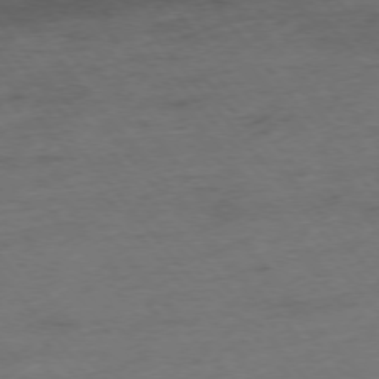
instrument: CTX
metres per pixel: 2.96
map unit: Hpe
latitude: -76.0472
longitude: -12.3278
